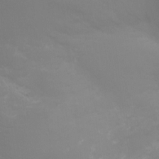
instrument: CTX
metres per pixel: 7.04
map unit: Ht
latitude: -4.8597
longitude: -24.8380
